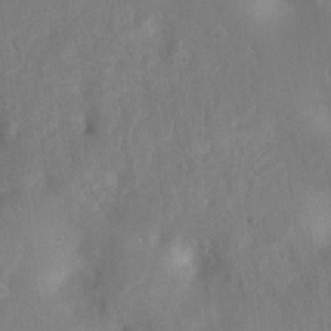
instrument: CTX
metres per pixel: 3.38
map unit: Ht
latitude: 2.8191
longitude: -27.2348
